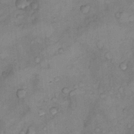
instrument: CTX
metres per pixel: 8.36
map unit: Nhu
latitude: 9.4049
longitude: -25.8583
